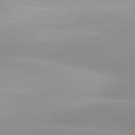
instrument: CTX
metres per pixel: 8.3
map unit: lApd
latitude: 80.6868
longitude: 123.5777
